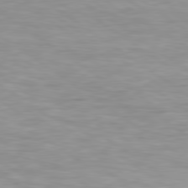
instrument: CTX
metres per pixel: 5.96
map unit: Hpe
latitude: 79.5371
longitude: -129.7638
